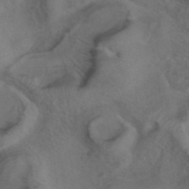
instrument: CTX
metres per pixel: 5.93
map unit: ANa
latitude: 40.1199
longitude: 28.6141
